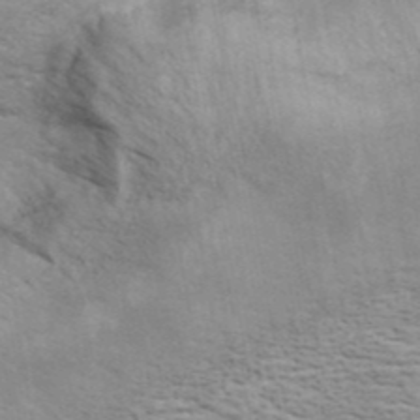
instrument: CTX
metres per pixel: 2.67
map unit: ANa
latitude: 42.5357
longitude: 17.4455
